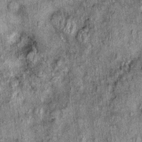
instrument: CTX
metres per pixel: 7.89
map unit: Nhu
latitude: -0.0850
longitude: -15.2726
